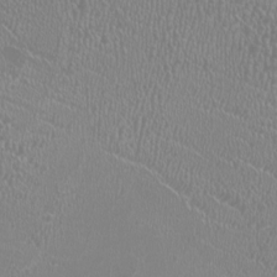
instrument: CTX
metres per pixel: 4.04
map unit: HNhu
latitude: -1.1432
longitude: 0.2740
